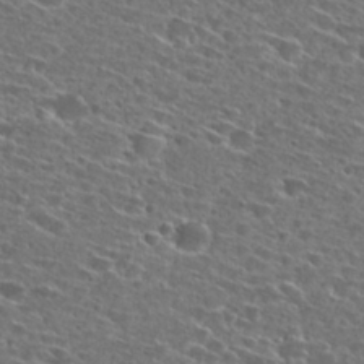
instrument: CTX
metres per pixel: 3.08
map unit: Hto
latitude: 27.4615
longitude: -46.6302
